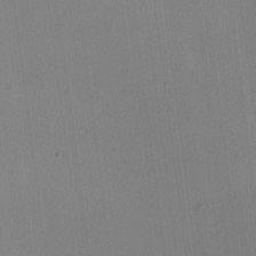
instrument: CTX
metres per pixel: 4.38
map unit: Ave
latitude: -8.6896
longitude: -122.0633
